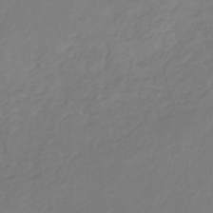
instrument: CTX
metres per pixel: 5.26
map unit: eHb
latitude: -30.4251
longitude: 63.4643
